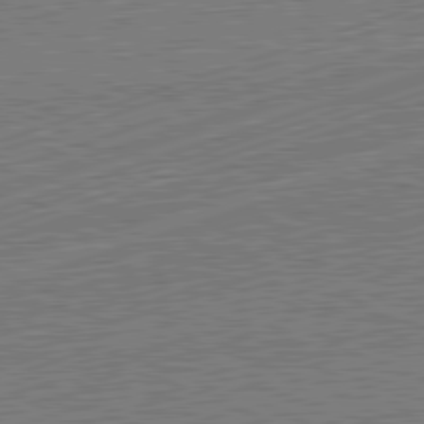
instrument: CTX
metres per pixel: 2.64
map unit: Hpe
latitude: -82.3495
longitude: 19.0297
